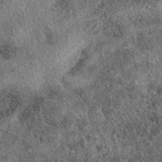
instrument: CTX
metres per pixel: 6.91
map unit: eAb
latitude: 39.8583
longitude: 108.3873
